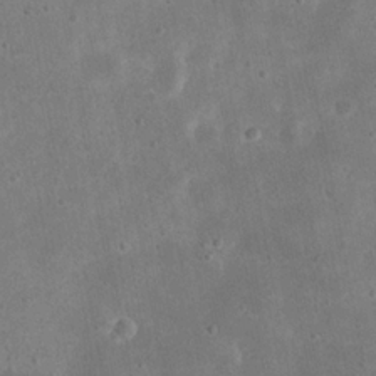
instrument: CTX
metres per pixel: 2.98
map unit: eHh
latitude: 21.2915
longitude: -68.1956
